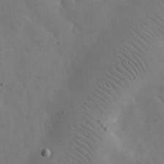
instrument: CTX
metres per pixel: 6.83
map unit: eHh
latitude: 25.0269
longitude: -67.2537
